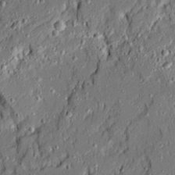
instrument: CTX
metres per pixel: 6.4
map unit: Ave
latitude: 20.8002
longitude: -128.2522
